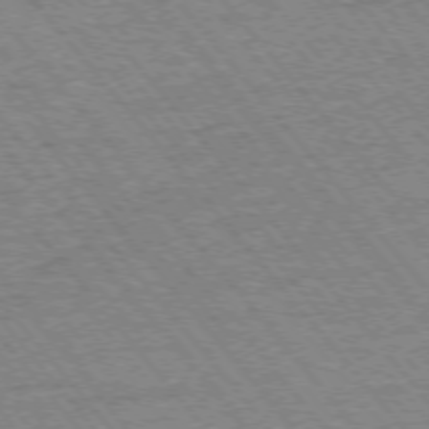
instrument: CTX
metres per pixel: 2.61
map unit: Ap
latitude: -75.9556
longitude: -87.1592
